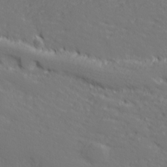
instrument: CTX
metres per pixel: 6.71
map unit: lHvf
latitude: 26.7057
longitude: 142.8408
